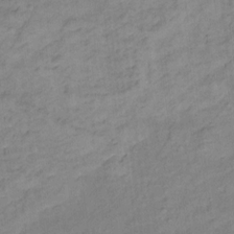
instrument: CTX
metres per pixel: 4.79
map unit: Ht
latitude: 12.3467
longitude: -40.0444
